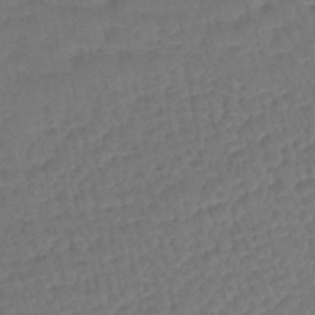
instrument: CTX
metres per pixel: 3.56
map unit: lHb
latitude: -43.0108
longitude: 78.4062
